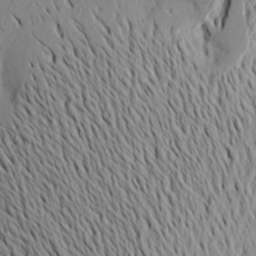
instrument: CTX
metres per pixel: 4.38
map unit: Aa
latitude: 20.0255
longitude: -145.3670
